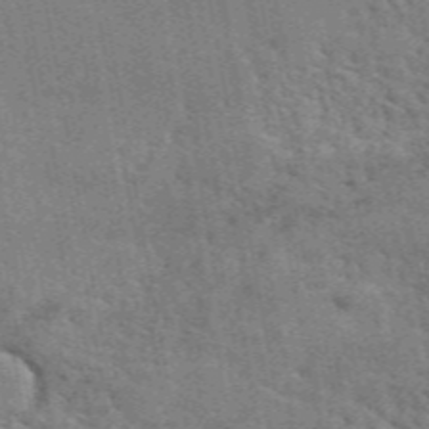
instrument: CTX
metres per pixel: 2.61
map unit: ANa
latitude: 49.8394
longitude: -80.2333
